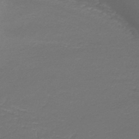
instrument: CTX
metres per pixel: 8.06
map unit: lHb
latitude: -43.7288
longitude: 58.8974
